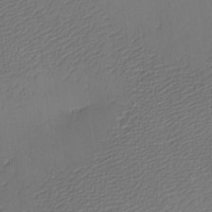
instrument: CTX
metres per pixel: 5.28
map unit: eHh
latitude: -4.5573
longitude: -79.3104
